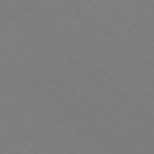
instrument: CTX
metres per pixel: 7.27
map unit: Ap
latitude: -78.8975
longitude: -64.4034
